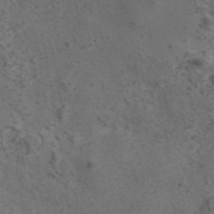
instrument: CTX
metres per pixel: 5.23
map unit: eAb
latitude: 43.4993
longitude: 105.7477
